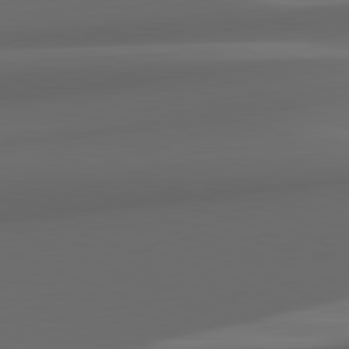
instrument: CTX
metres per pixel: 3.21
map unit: lApd
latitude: 82.0822
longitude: 143.5399
